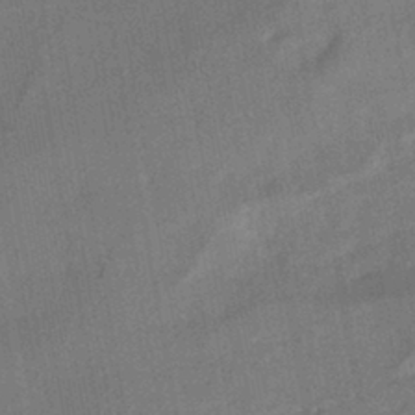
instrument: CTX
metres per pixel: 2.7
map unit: HNhu
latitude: -42.4628
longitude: 91.9178
